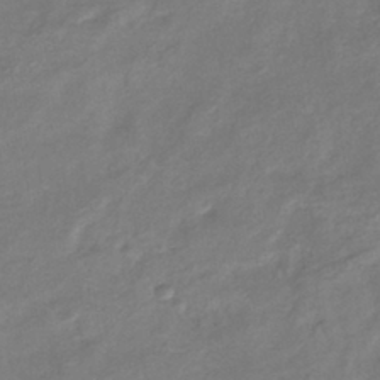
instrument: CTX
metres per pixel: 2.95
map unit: eHb
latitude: -38.5574
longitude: 75.7289
